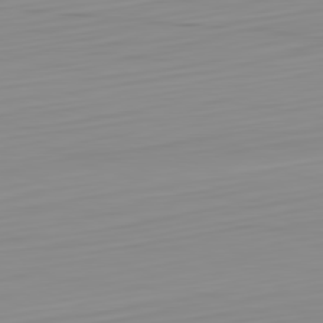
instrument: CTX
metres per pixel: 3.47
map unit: Hpe
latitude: -82.4251
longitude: 17.5022
